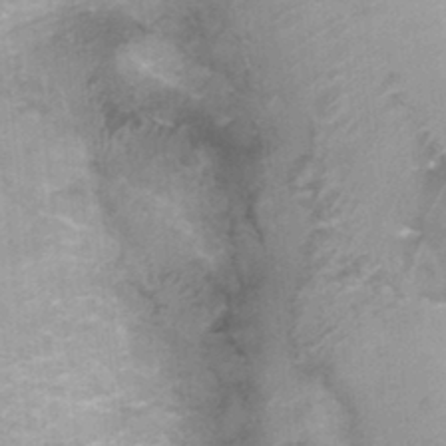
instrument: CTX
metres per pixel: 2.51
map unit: Nhu
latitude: 0.6490
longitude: -17.7449
